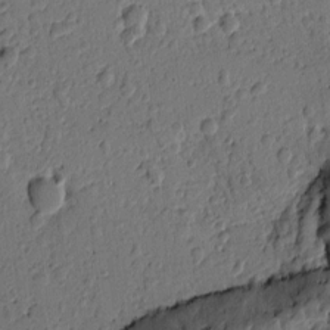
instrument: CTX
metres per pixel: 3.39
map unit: Ht
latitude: 9.2159
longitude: -77.8205
